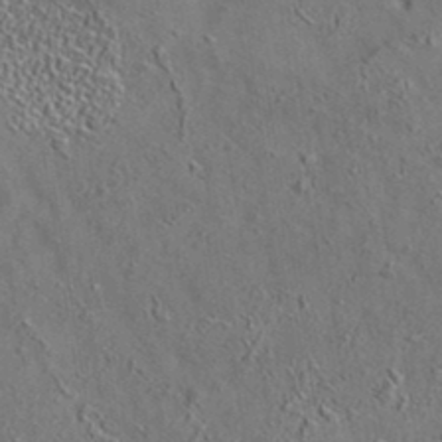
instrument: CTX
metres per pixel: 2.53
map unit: eAb
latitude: 35.4237
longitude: 111.6532
